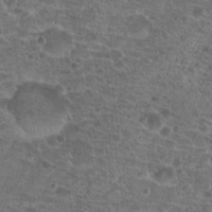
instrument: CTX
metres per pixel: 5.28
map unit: Hto
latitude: 19.6882
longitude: -40.8569
